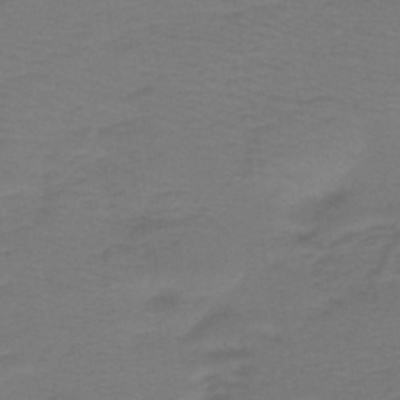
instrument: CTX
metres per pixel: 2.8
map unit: lHb
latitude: -43.2942
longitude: 53.8422
